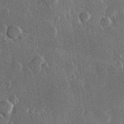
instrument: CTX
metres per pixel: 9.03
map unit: Hve
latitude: 23.0080
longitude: 147.8989
